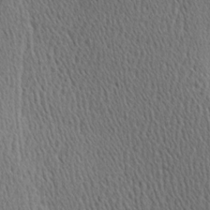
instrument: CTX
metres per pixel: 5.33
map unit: Hve
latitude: 3.3104
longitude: -124.7435
